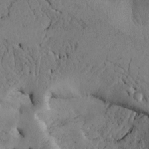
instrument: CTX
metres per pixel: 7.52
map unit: Htu
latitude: -3.4265
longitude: 169.0297
